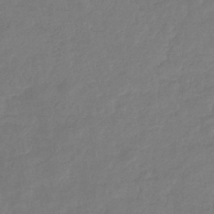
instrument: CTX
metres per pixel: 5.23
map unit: eHb
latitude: -31.2376
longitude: 73.1053
